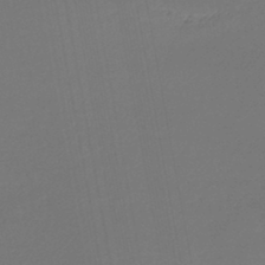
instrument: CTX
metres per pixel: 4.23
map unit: lHb
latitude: -45.2565
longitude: 62.0850
